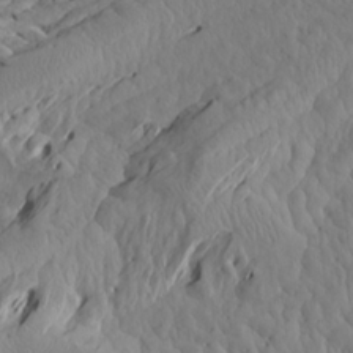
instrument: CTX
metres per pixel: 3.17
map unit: Aa
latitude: 18.1011
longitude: -143.9717
